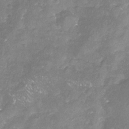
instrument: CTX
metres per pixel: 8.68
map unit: Nhu
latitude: -23.3510
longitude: -57.6127
